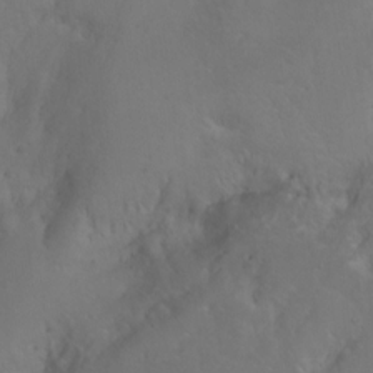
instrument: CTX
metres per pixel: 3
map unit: Htu
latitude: -6.1417
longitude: -69.0647
